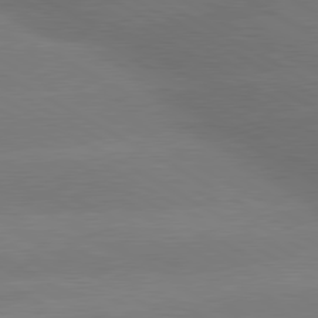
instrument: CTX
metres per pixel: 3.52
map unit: lApd
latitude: 80.3467
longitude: -150.3845
